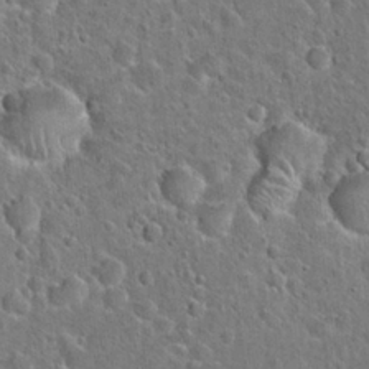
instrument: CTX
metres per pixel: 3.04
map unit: Hto
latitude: 21.3293
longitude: -48.4790
